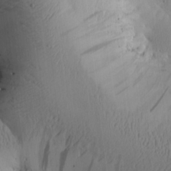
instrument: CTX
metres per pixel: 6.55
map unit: Htu
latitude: 0.1011
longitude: 173.8422
